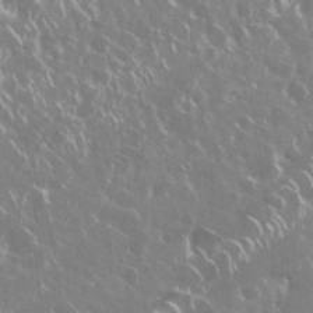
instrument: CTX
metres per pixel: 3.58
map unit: Nhu
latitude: 29.2348
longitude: -60.4601
